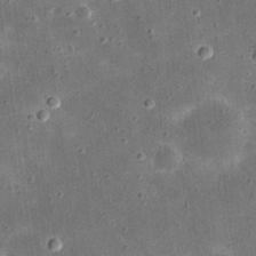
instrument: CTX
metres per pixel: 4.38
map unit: eHh
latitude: 21.2159
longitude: -66.1388
